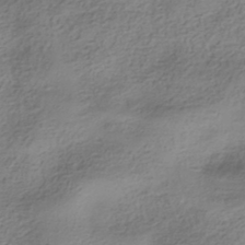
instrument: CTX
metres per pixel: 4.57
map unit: HNhu
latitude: -41.1620
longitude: 99.9178
